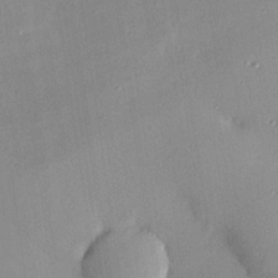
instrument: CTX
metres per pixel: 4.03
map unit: eHh
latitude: 24.4412
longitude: -91.1025
